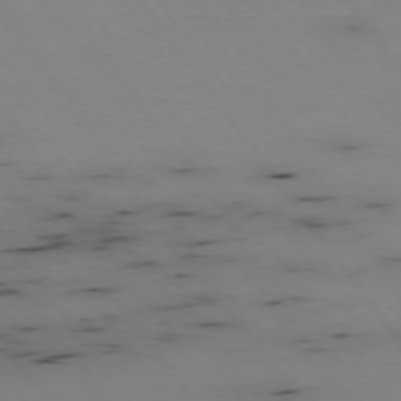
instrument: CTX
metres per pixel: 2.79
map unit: Hpe
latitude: -74.6330
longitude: 2.8407
